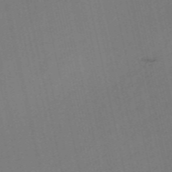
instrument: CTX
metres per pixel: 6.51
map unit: Nve
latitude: -57.6533
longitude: 50.7274
